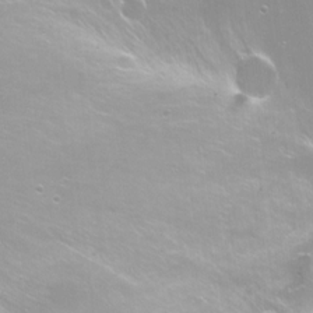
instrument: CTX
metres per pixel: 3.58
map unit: Nhu
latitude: -6.0472
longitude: -49.3293
